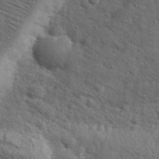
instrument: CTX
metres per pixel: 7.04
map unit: eHh
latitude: 30.5546
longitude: -68.9514
